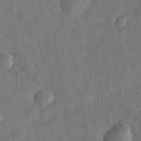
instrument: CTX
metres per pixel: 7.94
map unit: eHh
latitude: 31.2159
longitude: -74.9136
